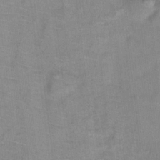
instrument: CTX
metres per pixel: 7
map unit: Hto
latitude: 16.6491
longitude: -38.9325
